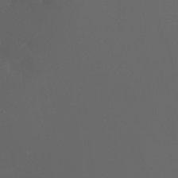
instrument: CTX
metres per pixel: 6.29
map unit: Htu
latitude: -6.1039
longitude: -69.5749
